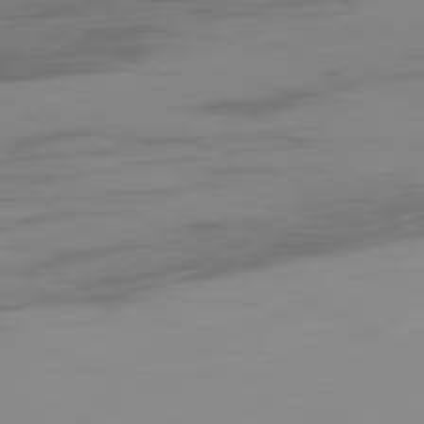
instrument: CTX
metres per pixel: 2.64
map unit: Ap
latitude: -78.8030
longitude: -78.6869
